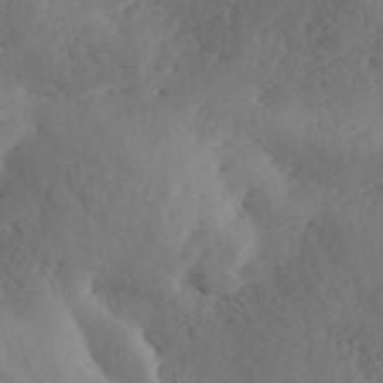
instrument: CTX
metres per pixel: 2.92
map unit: ANa
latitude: 41.1970
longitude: 52.6140
